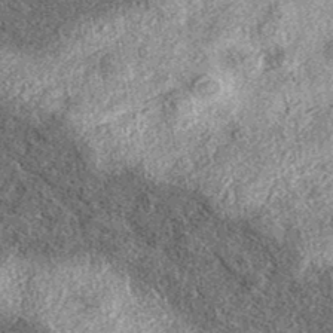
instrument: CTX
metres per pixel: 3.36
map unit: eAb
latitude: 37.8583
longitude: 106.6707
